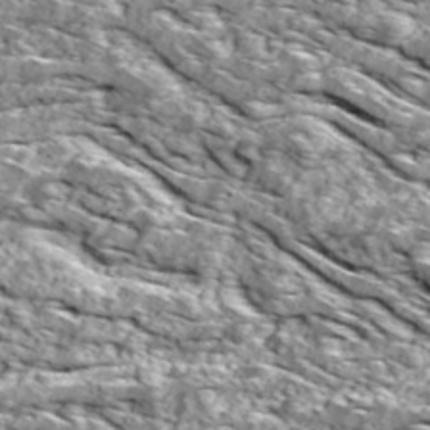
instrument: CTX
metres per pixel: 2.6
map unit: Ave
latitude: 18.7246
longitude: -134.7813
